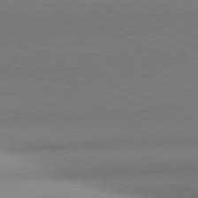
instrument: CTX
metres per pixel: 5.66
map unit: lApd
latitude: 81.2159
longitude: 142.7652
